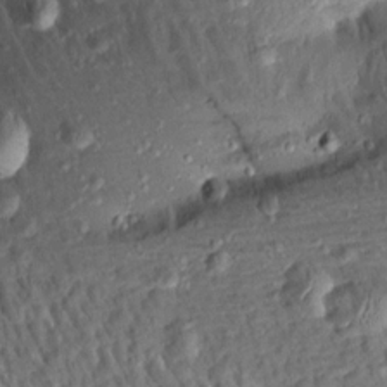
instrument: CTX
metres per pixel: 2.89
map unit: Aa
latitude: 13.2726
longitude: -140.0822
